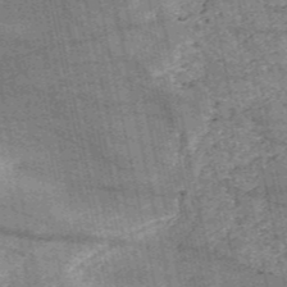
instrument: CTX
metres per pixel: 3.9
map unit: HNb
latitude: -53.6910
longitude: -40.0255
